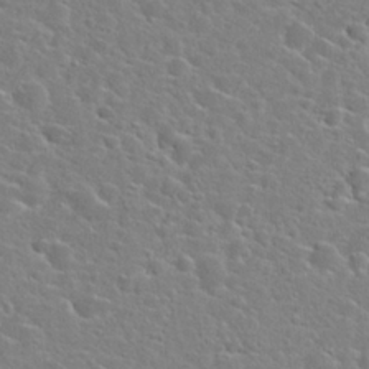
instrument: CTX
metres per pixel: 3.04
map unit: Hto
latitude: 24.4601
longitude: -46.5357
